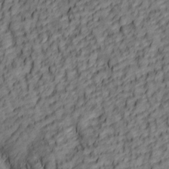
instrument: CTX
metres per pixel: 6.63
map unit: lAa
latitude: 5.8205
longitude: -116.3278
